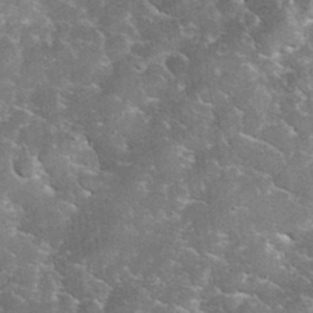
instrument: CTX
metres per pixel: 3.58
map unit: eHh
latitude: 35.0647
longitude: -65.8205
